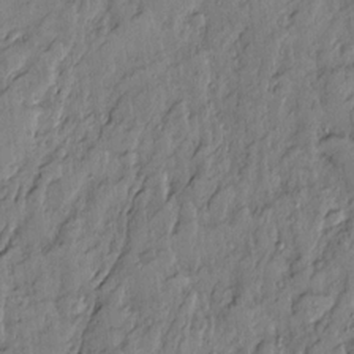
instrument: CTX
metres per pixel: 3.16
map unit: Ave
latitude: 13.9150
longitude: -132.3467
